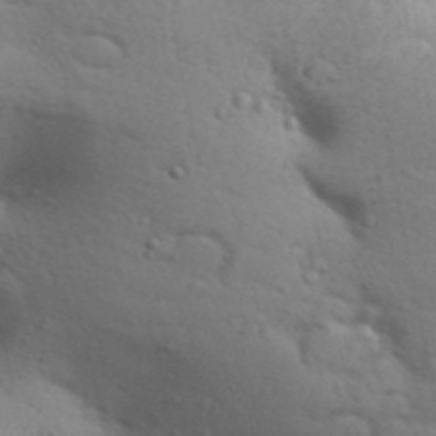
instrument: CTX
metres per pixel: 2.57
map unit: Aa
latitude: 31.3104
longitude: -146.9136
